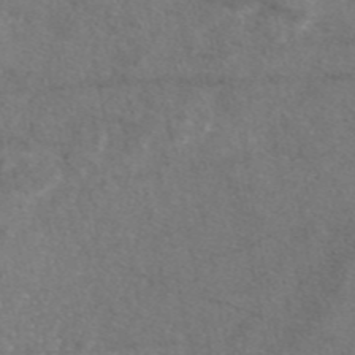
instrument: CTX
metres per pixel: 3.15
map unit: eAb
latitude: 47.4616
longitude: 110.4818
